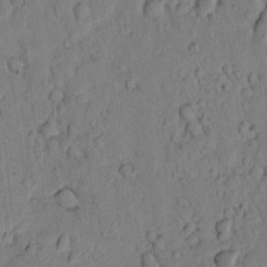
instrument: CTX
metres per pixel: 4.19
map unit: lAvf
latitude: 8.1200
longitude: 169.6344
